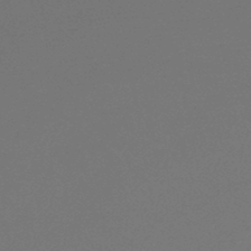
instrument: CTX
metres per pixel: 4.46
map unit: lHb
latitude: -43.7099
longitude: 75.3510
